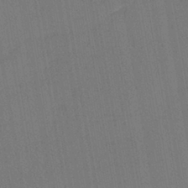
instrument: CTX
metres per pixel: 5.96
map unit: lHb
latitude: -42.1416
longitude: 60.9164
